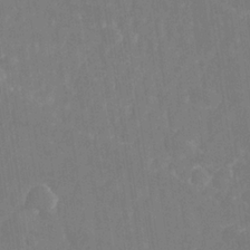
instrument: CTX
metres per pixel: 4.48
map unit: HNhu
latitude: -24.7652
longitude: 49.1431
